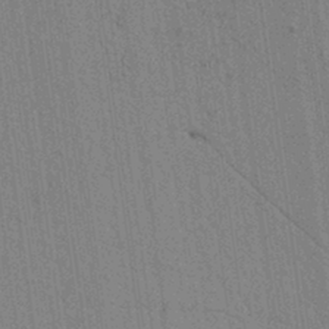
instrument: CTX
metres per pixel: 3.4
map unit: lAvf
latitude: 6.9703
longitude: 164.5385
